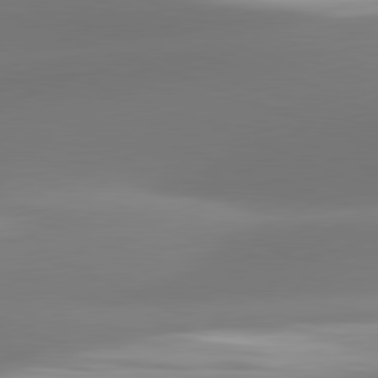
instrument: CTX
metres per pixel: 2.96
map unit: lApd
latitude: 81.5560
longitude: -163.0270
